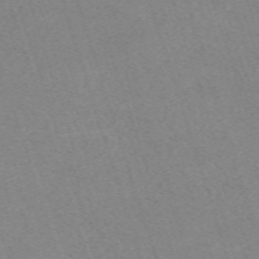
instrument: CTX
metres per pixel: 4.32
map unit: eHh
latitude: -62.5384
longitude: 49.9367
